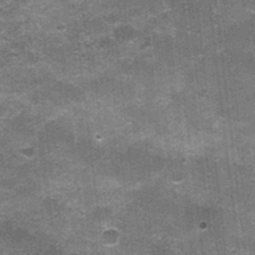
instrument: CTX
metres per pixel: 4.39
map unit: Nhu
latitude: 2.5923
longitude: -17.1214
